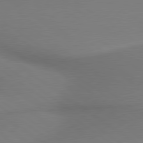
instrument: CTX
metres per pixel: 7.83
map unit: lApd
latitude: 79.4238
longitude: 178.9730
